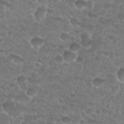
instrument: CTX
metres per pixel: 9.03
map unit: Nhu
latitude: 27.1214
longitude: -52.4223
